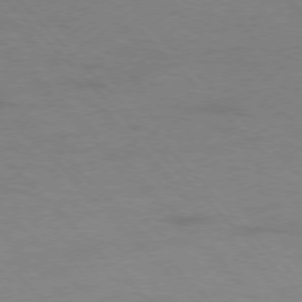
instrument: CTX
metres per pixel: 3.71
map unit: Ap
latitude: -77.1809
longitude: -69.8017
